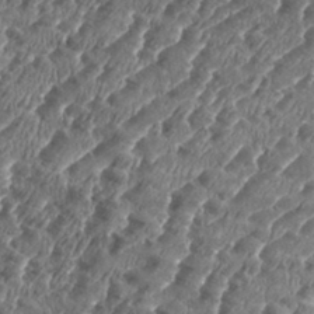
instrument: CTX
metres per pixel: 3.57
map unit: eHh
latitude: 35.0458
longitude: -136.9325
